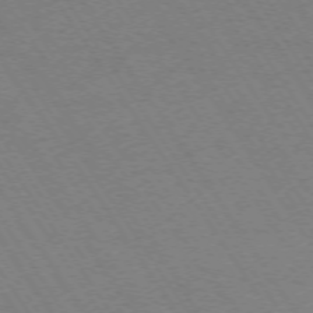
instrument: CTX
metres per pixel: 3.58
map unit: Ap
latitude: -74.2173
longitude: -71.4804
